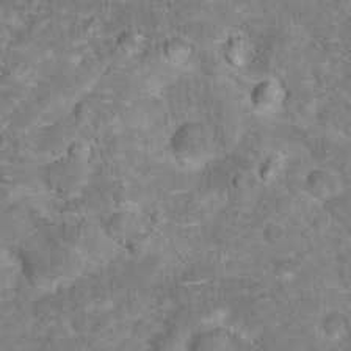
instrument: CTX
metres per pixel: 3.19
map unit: Hto
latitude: 18.3089
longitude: -35.9906
